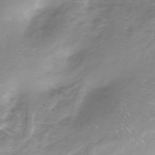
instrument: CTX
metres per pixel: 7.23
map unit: Nhe
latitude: -32.5763
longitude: -92.8380
